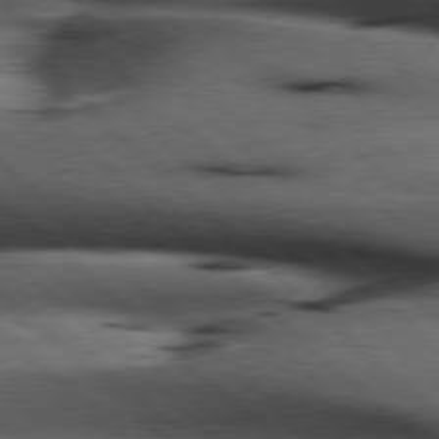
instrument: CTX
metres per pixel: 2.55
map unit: Hpe
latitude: 78.0255
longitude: -127.4993
